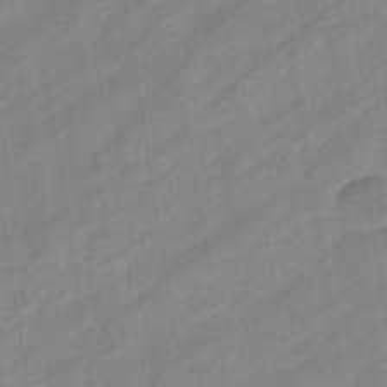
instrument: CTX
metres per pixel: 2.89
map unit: eHb
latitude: -37.8233
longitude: 79.5210
